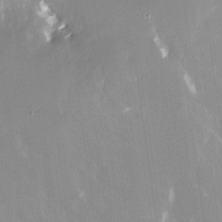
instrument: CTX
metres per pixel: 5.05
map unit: Nhe
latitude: -28.0661
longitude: -110.2145
